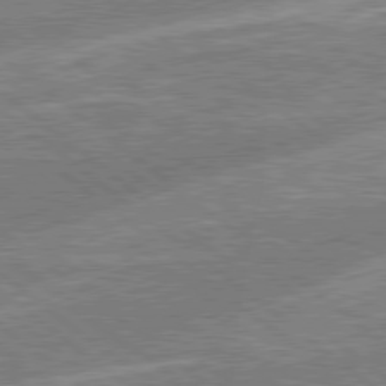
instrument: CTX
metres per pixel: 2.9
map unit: Hpe
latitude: 78.7058
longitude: 174.1605
